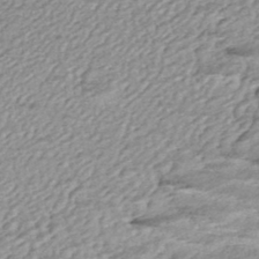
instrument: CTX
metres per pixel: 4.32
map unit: HNhu
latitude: -46.7652
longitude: 105.9556
